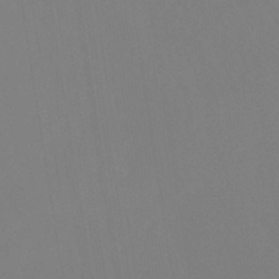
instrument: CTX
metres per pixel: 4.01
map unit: eHb
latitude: -38.4629
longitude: 75.1620
